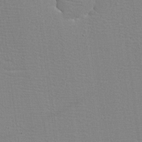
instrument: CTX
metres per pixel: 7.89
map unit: eHh
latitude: -3.7288
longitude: -86.0444
